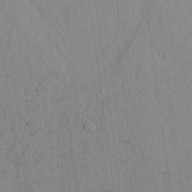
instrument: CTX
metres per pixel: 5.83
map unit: Aa
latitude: 26.4223
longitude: -137.2537
